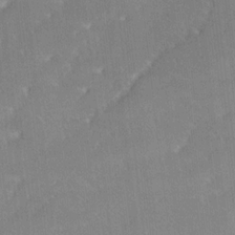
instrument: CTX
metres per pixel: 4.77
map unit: Ave
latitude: 18.4979
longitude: -137.3104
